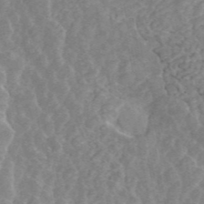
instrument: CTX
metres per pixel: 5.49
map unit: ANa
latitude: 45.0458
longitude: 24.9164
